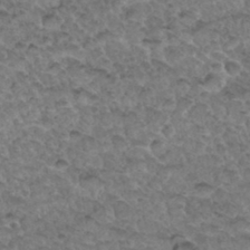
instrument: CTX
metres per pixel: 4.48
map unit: Hto
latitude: 33.8772
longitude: -48.0444
